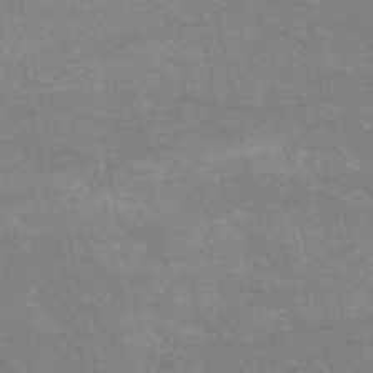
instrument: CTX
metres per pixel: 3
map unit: HNb
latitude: -52.6329
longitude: -39.7450
